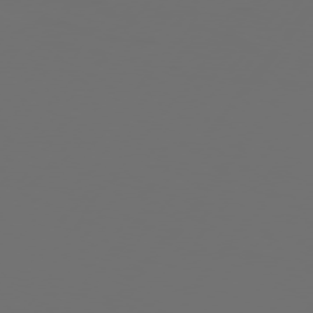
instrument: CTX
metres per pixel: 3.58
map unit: Hpe
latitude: 76.0255
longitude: -140.9702
